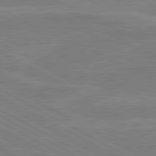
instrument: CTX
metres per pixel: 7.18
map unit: lApd
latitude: 80.4790
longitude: 121.5588
